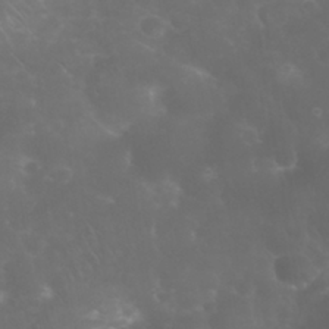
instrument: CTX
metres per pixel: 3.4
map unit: Nhu
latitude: 28.9513
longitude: -65.8394
